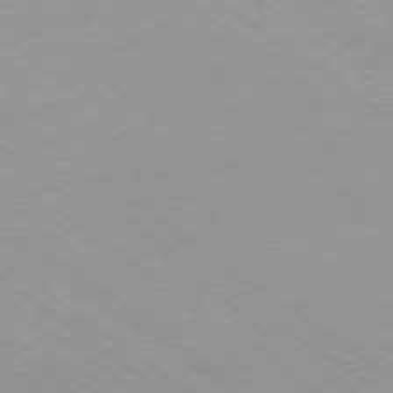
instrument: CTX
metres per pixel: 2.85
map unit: Ap
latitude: -79.0675
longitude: -99.3481
